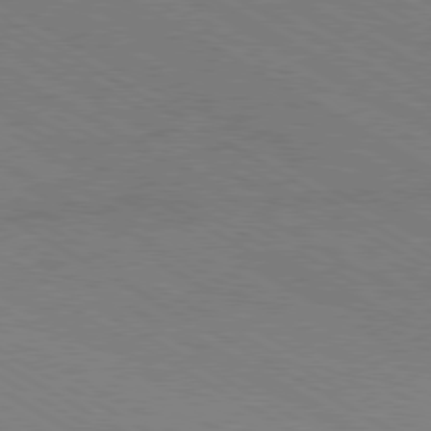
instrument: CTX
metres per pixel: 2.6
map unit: Hpe
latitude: -80.7652
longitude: 16.2740
